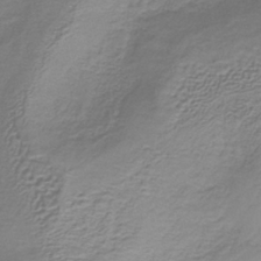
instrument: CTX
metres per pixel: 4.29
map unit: HNb
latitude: -34.5196
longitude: 53.1998
